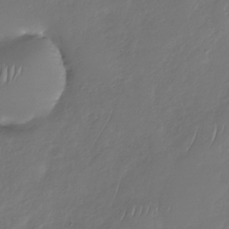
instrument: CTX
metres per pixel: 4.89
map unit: Nhu
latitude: -30.5762
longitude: -59.0647
